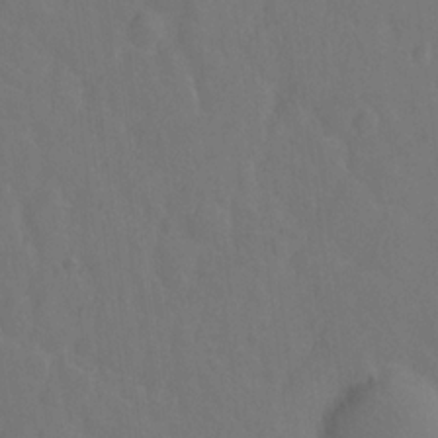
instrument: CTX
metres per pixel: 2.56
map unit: Hto
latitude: -2.5384
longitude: -34.6868
